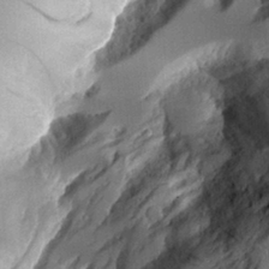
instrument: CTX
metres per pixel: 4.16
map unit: Aa
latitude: 12.1956
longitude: -126.3656
